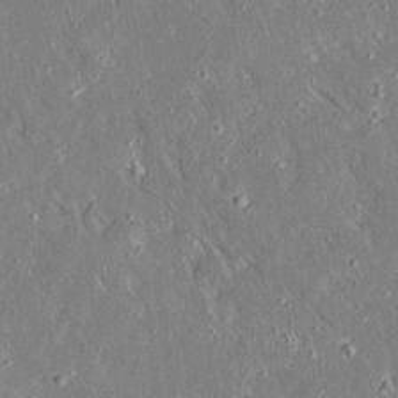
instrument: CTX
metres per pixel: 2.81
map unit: Ave
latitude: 15.7072
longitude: -140.3278
